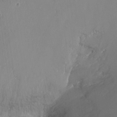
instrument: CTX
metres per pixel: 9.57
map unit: Ht
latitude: -14.8219
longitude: -40.9891
